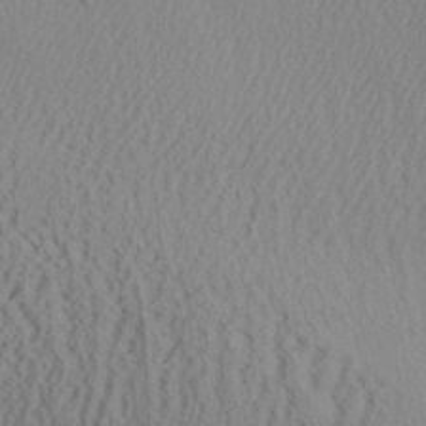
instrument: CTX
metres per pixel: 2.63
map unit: Aa
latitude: 25.4993
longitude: -134.1577
